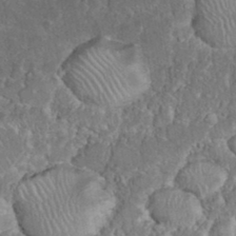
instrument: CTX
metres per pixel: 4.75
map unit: eHh
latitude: 36.7813
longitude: -61.2726
